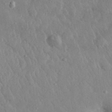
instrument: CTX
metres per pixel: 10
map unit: lHvf
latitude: 32.5735
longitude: -86.0633
